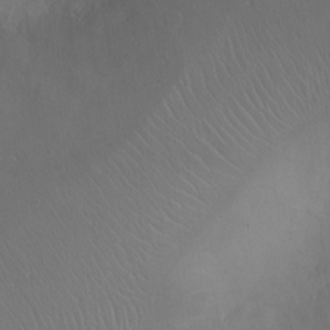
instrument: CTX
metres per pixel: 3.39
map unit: Ht
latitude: -2.0849
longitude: -16.2334
